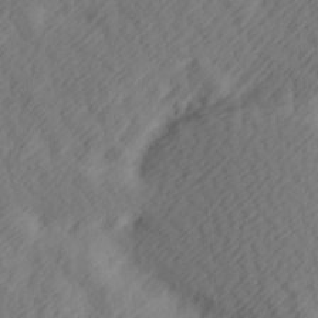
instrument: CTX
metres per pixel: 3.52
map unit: Hve
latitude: 13.4616
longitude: -91.6127
